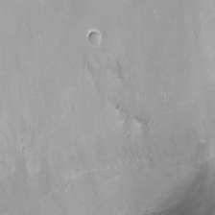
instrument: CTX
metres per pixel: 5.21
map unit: Nhu
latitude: -13.3510
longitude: -39.5938
